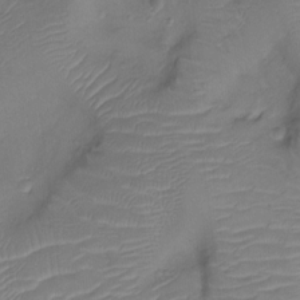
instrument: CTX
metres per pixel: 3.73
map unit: Nhu
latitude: -11.9178
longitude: -21.9150
